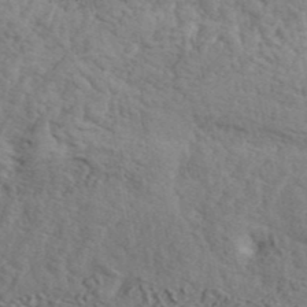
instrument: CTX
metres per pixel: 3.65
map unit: ANa
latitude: 41.9528
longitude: 52.0661
